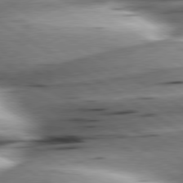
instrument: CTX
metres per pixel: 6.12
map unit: lApd
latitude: 79.7450
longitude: -156.1766
